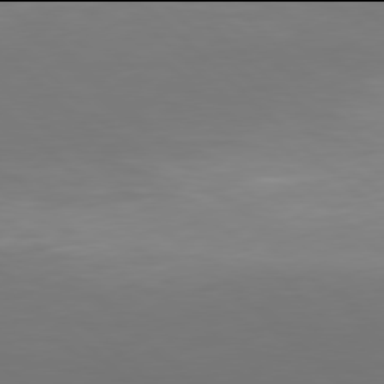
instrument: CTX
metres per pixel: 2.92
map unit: Hpe
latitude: 77.9906
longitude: -170.0633
